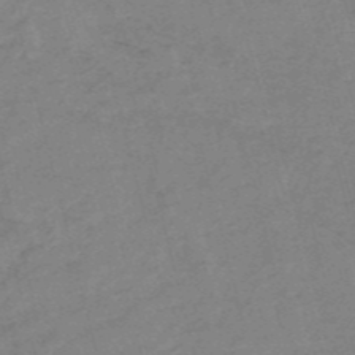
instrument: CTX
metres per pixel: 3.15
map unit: HNb
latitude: -54.1039
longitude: -46.5168
